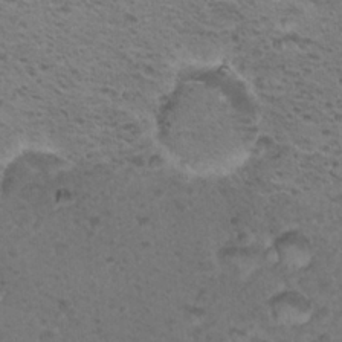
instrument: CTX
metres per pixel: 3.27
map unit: Nhu
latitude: 18.2144
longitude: -30.9892
